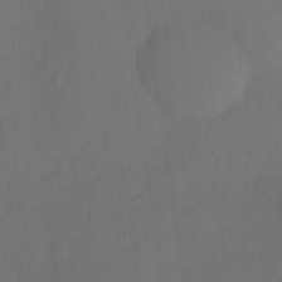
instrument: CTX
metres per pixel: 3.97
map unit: Nhu
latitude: -13.5966
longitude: -51.8772
